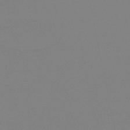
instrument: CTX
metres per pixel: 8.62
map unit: eHb
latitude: -49.0487
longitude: 86.8786
